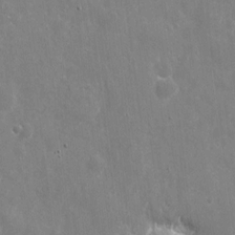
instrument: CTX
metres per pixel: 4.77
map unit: eHh
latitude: 9.7639
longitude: -70.1011
